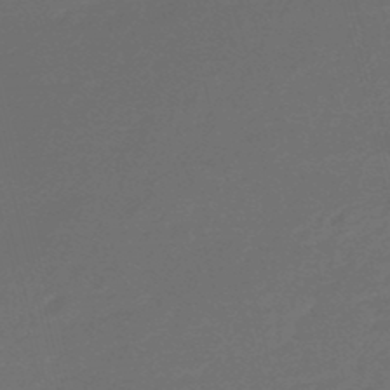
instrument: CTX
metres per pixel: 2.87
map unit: eHb
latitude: -47.8422
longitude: 86.8408
